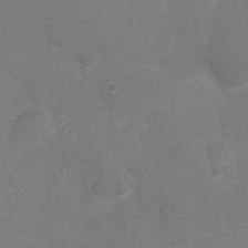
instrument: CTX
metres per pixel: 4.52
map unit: Ht
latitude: -7.1431
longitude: -21.4994
